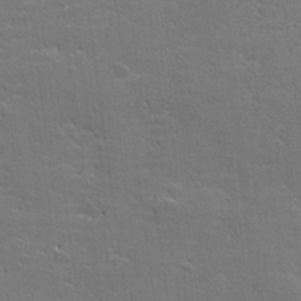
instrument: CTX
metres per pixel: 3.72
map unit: lHvf
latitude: 26.3845
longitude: 142.1227
